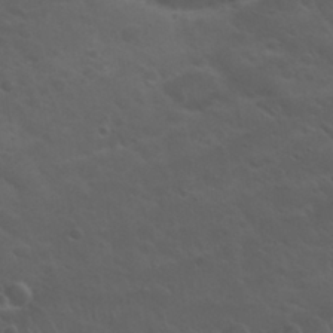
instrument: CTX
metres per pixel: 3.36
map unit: Nhu
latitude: 29.7260
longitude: -50.6679
